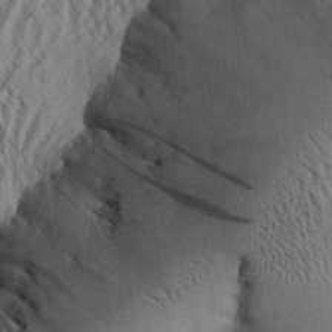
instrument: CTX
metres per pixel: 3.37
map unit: Aa
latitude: 26.5735
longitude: -134.6112
